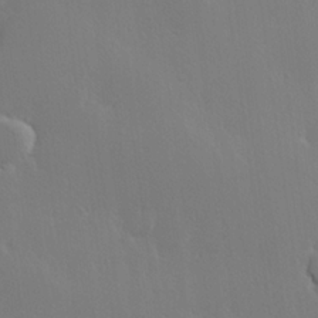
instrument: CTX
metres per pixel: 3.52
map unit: Hve
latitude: 23.2159
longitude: 145.5777
